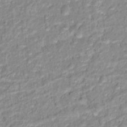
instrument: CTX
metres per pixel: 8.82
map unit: Hto
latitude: 16.3656
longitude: -37.0837
